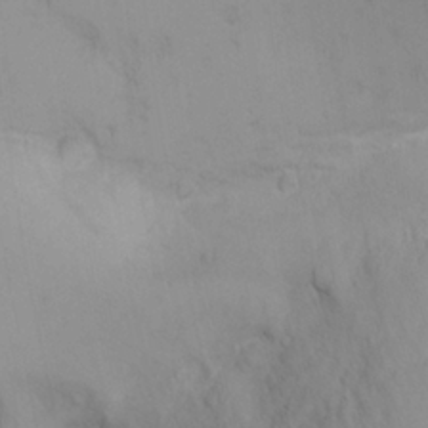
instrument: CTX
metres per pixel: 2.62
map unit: Nhu
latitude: -2.9541
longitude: -72.6680
